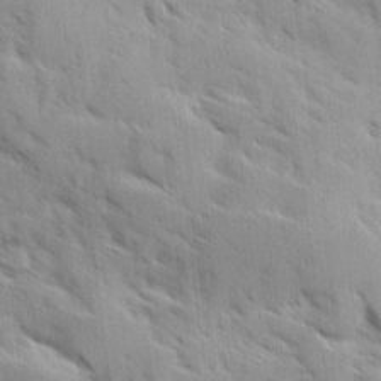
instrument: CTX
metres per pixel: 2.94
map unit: Ave
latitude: 10.3845
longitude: -102.8947
